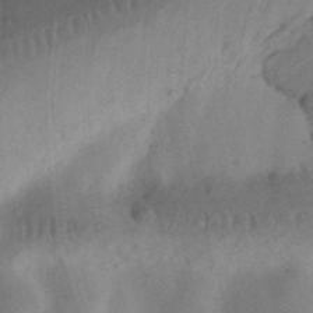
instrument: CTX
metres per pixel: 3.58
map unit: Ht
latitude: 11.9150
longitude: -74.6302
